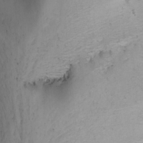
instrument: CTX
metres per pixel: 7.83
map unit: Nhu
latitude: -6.3684
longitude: -67.5560
